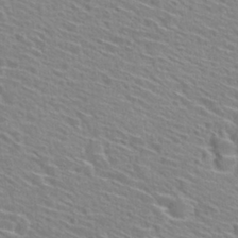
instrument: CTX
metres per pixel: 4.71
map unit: Hto
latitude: 28.9891
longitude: -46.9325
